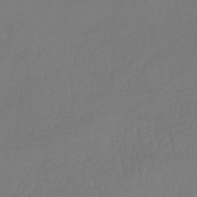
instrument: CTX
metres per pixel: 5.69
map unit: lHb
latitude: -42.8408
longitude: 60.1795
